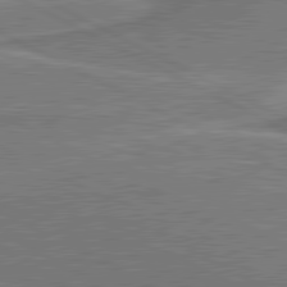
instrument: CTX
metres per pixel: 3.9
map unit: lApd
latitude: 81.0080
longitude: 141.5966
